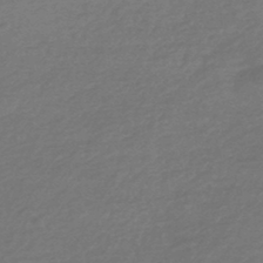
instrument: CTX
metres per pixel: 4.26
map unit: HNhu
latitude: -45.7478
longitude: 93.5777
